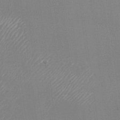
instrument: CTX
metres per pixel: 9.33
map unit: Nhu
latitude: -24.2928
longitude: -72.0255
